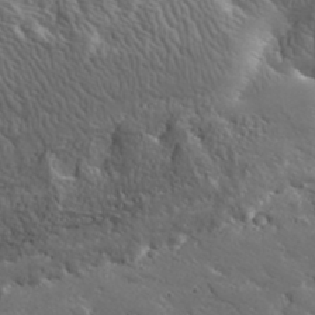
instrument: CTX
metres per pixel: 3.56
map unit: lHvf
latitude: 35.6882
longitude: -91.3482
